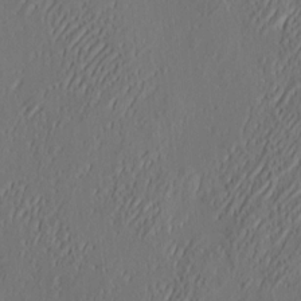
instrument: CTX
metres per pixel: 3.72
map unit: eHh
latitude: 4.2522
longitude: -77.6882
